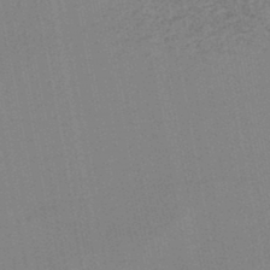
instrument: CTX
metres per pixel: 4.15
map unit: lHb
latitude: -46.1983
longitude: 69.7855
